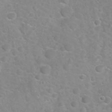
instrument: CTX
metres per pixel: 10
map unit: Nhu
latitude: 27.0648
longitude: -62.2901
